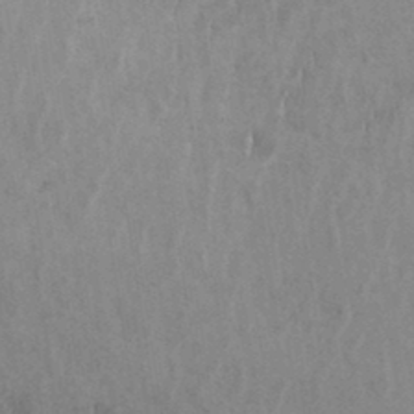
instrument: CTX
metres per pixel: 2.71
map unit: eHh
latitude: 33.2915
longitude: -132.6302
